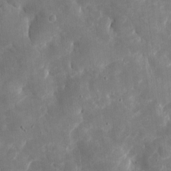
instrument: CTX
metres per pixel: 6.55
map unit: eHh
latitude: 5.3104
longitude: -70.2144
